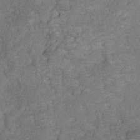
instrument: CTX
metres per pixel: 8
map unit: HNhu
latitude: -28.6141
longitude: 75.0487
